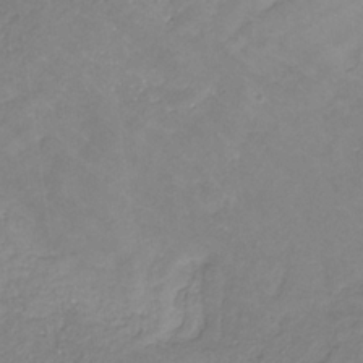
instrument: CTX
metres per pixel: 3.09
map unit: eHb
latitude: -31.3698
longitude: 67.4076
